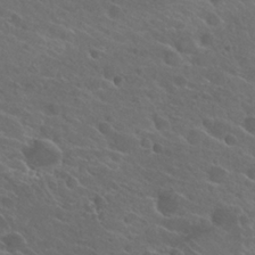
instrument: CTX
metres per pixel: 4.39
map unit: Hto
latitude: 25.2725
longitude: -39.6127
